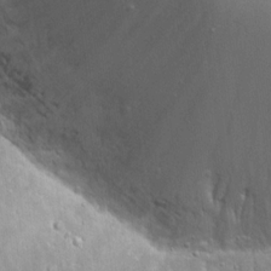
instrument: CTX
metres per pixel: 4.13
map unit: Hto
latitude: 19.5749
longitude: -57.6693
